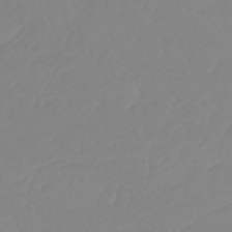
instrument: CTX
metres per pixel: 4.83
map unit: lHb
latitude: -44.8030
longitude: 54.8597
